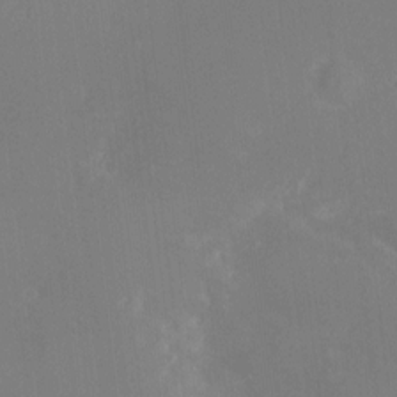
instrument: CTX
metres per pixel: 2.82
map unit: HNhu
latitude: 7.8583
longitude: -5.2348
